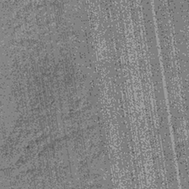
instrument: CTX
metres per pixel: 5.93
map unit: lHb
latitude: -37.9178
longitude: 64.9920
